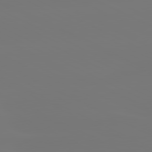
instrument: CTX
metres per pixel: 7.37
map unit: lApd
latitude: 81.0836
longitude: -148.2523
